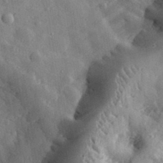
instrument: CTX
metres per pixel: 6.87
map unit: eHh
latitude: 32.3656
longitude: -80.3278
